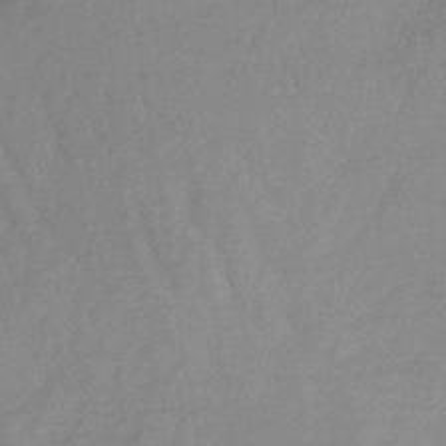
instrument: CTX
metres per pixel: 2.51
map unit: lHb
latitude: -35.5399
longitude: 68.9919
